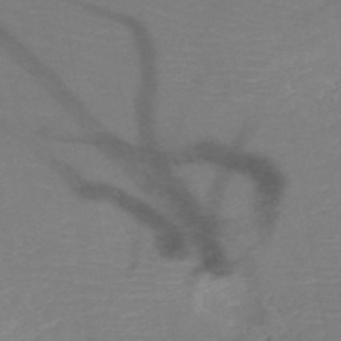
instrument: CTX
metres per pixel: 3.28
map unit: HNb
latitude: -49.8045
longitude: -44.8191
